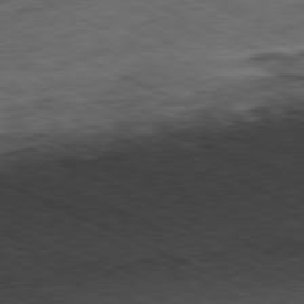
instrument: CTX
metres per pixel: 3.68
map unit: Ap
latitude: -81.2565
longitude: -83.7827
